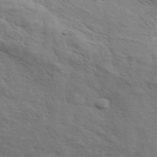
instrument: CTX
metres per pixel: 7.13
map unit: ANa
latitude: 45.6694
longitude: -83.8772
